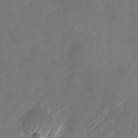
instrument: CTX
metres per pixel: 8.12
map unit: Nhu
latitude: -28.4818
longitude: -72.0444
